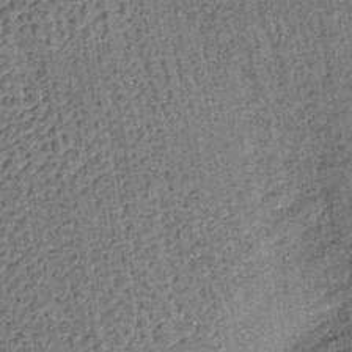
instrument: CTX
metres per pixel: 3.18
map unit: lHb
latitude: -39.0297
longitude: 64.4062
